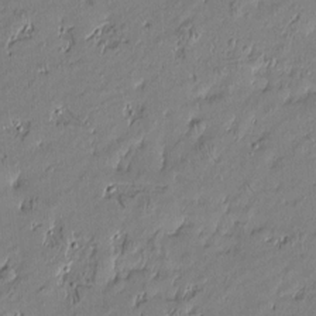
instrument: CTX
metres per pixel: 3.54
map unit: Htu
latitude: -6.6329
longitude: 176.5763
